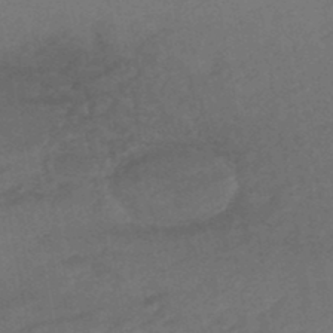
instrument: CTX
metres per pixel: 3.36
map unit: HNhu
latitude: -47.2754
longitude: 90.0661
